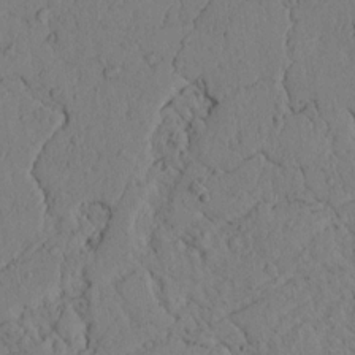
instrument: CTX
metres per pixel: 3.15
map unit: lAvf
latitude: 4.8569
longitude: 159.7288
